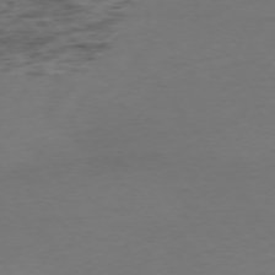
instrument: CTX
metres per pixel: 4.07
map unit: Ap
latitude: -74.2929
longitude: -72.7058
